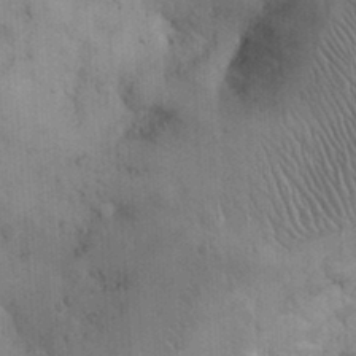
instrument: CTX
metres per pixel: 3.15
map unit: eHh
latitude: 25.0080
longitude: -65.2537
